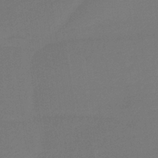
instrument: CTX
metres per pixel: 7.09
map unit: HNb
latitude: -37.3887
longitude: 54.6897
